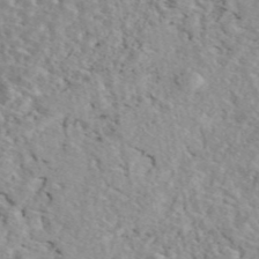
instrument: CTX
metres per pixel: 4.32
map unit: eAb
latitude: 45.0269
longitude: 112.3873
